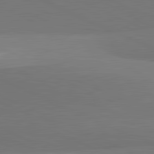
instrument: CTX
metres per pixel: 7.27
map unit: lApd
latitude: 81.9150
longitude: 154.2173
